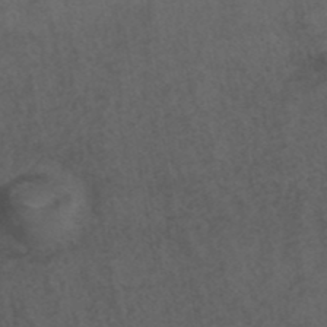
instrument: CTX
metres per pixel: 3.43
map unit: ANa
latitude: 39.6127
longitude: 19.9556
